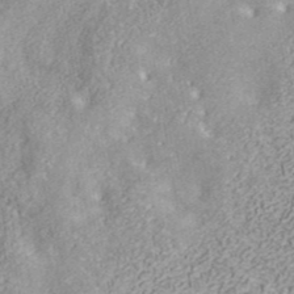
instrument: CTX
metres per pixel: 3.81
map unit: ANa
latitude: 41.7071
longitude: 30.9541
